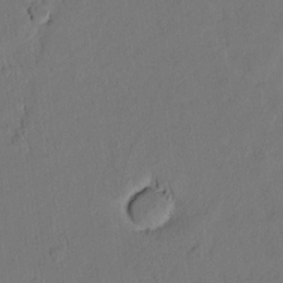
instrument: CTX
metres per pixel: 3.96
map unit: lAvf
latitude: 8.2712
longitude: 166.1228
